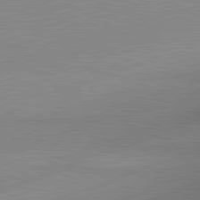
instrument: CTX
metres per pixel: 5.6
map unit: lApd
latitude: 81.4615
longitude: -156.6868
